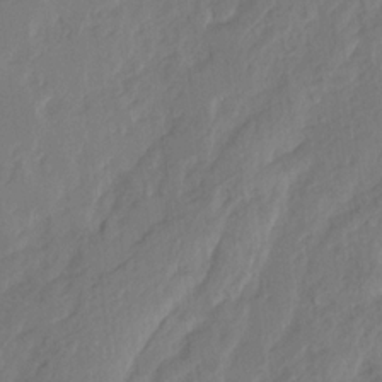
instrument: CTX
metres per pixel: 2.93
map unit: Ave
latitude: 15.3671
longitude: -138.0255
